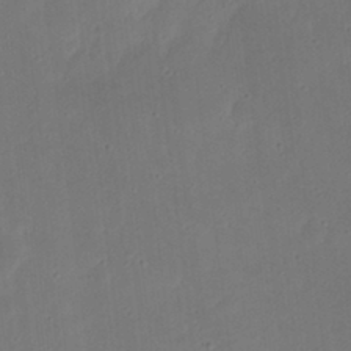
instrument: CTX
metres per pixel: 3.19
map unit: eHh
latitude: 21.3860
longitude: -70.4601
